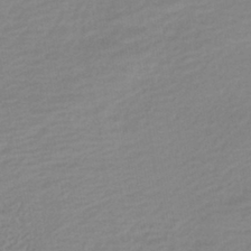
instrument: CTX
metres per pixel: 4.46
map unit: lHb
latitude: -40.4062
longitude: 74.2929
